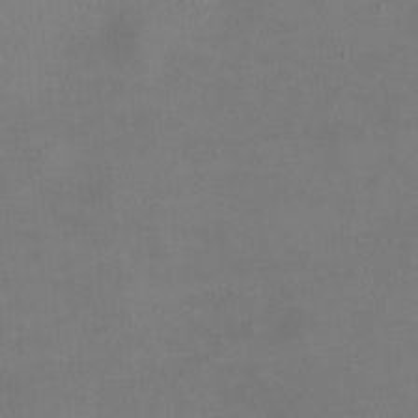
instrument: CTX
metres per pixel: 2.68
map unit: HNhu
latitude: 7.6883
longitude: 12.0094
